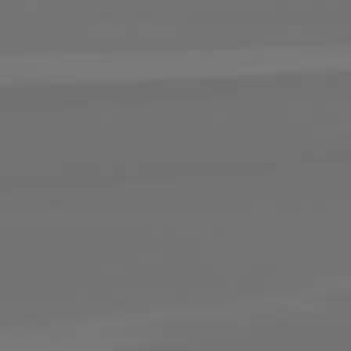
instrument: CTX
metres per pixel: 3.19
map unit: lApd
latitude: 82.4978
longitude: 162.6140
